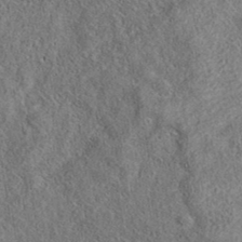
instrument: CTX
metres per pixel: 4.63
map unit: eAb
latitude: 36.3090
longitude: 112.3684
